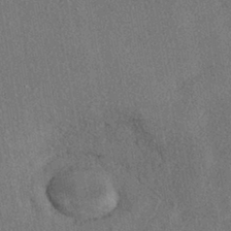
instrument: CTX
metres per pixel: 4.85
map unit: eHh
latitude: -41.2565
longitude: 120.9730
